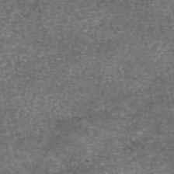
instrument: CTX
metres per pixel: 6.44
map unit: eAb
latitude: 46.6680
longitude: 103.9367
